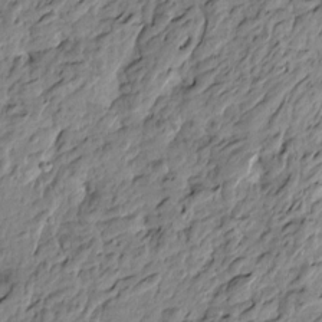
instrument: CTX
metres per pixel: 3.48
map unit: Htu
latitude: -4.3873
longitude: 178.9919
